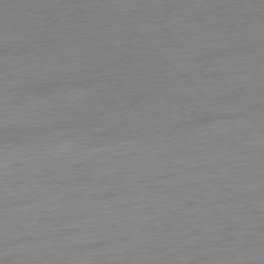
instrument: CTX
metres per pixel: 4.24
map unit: Ap
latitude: -76.7841
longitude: -62.7813
